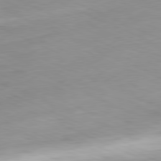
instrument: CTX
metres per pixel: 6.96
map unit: Ap
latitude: -81.6344
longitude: -69.2348
